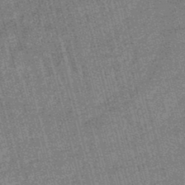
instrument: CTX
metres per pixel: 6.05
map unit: lHb
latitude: -46.4251
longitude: 78.3117
